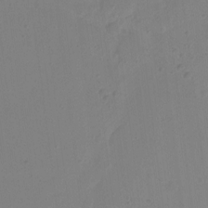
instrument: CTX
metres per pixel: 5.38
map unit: Hto
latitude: -11.1998
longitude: -37.7261
